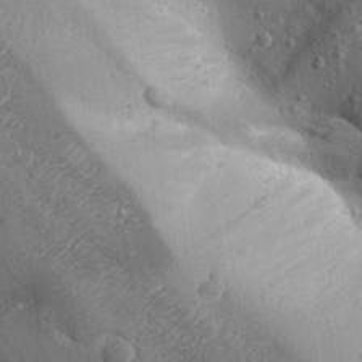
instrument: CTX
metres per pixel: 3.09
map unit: Aa
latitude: 28.9702
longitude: -131.7261
